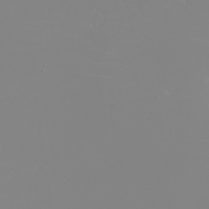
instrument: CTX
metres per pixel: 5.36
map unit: eHh
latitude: -5.6155
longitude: -85.4993
